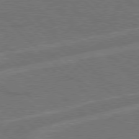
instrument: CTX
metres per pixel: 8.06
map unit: Hpe
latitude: 77.8772
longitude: -151.8961
